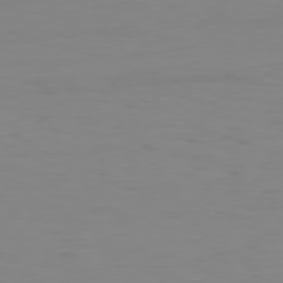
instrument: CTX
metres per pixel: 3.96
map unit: Hpe
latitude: 75.0458
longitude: -127.9717
